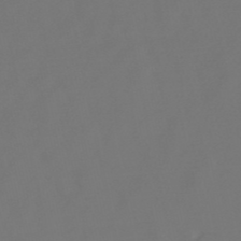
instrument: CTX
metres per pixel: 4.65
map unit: lHb
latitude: -47.7477
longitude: 72.6707
